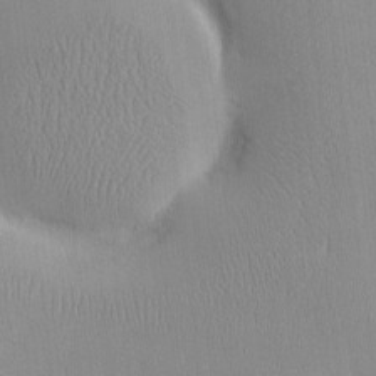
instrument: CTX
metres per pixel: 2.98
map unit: HNhu
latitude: -5.0864
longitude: 15.3321
